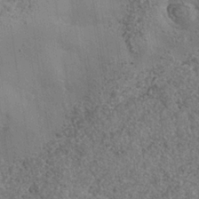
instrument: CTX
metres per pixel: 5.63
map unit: Nhe
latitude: -35.6533
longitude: -130.2901
